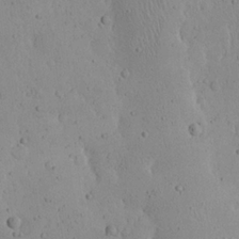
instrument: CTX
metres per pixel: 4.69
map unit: Nhu
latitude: 23.3482
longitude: -72.2712
